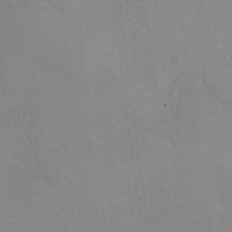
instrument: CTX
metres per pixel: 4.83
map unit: HNhu
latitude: -1.1998
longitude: -1.9906
